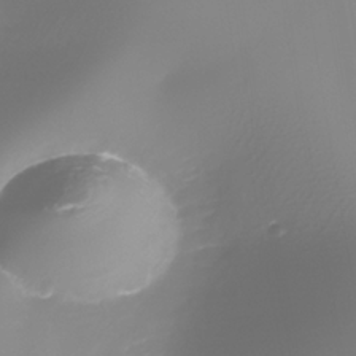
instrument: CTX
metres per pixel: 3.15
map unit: Nhe
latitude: -37.5777
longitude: -87.5560
